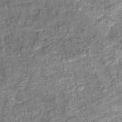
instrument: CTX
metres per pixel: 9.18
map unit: Ht
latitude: 11.4238
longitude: -38.9136
